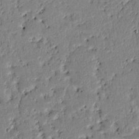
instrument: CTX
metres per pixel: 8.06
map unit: lAvf
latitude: 6.8947
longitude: 168.2361
